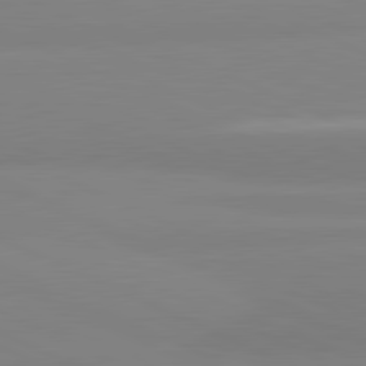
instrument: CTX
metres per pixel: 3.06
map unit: lApd
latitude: 81.7827
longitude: 178.9730
